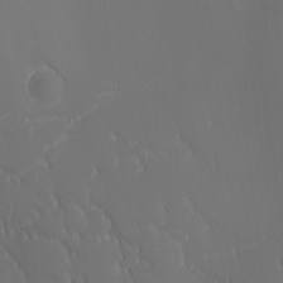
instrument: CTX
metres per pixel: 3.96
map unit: Ave
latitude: 2.0444
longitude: -113.5371
